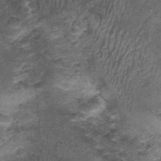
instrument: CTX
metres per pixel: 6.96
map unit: Nhu
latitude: 1.1025
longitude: -17.0836
